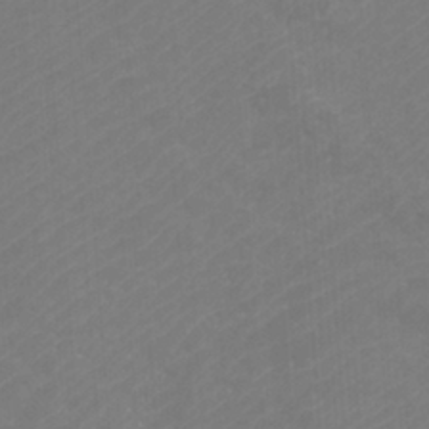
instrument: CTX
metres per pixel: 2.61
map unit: Htu
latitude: -11.3699
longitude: -71.7638
